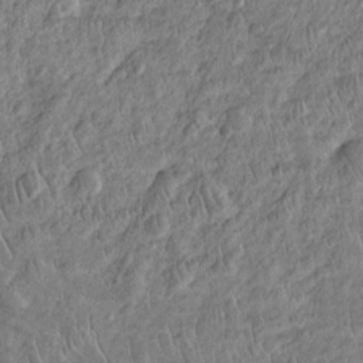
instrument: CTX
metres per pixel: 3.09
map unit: Htu
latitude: -5.1998
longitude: 156.2550
